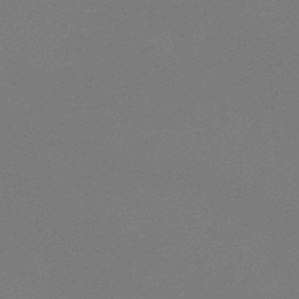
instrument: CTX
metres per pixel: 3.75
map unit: lHb
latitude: -46.8408
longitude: 69.2942
